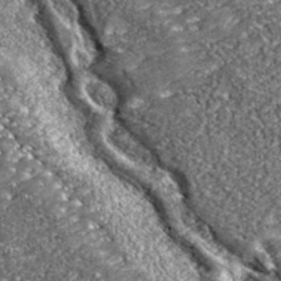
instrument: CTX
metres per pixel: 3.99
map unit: eHh
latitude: 42.7435
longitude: -90.1389
